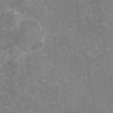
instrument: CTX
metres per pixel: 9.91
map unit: eAb
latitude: 45.9339
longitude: 105.7288
